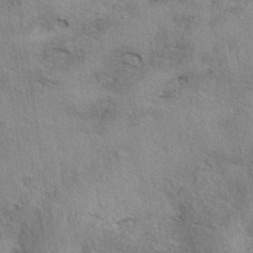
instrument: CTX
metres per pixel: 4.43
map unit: eAb
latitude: 38.8380
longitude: 112.9353
